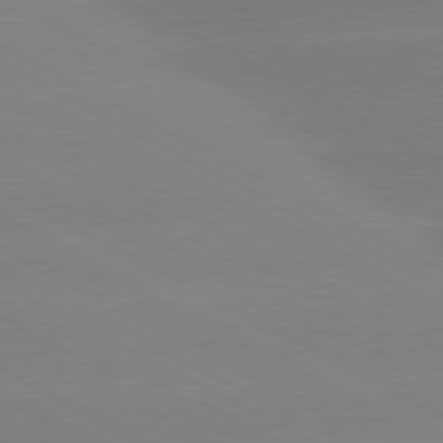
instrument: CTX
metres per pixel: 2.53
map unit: lApd
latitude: 80.8569
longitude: -153.5749
